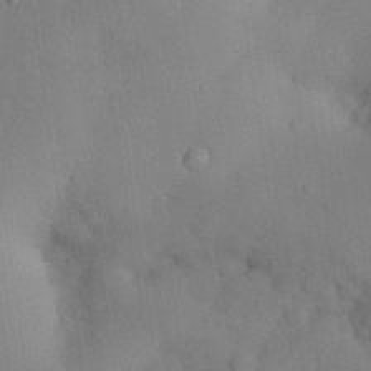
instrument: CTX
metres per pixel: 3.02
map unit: Nhu
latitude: 28.0822
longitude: -70.1767
